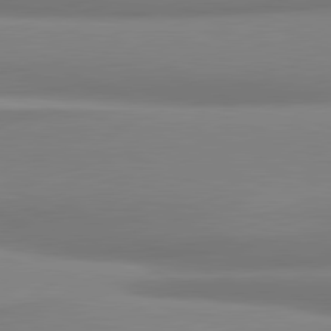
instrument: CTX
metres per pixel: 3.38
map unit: lApd
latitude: 81.2915
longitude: 177.4077
